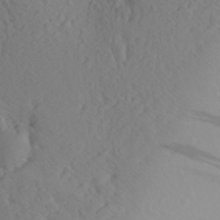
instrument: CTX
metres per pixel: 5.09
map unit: Aa
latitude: 26.8569
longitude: -144.5734
